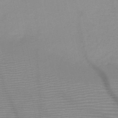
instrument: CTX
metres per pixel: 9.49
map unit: HNb
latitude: -46.7085
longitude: -41.2725
